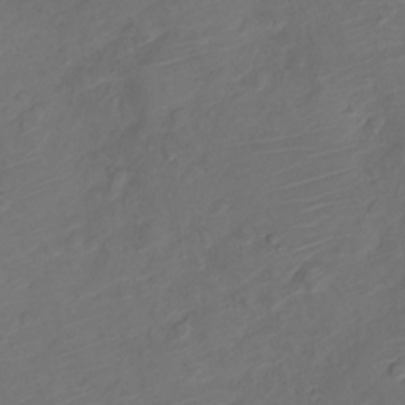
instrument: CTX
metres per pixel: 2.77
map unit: Nve
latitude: -20.3117
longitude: 105.8611
